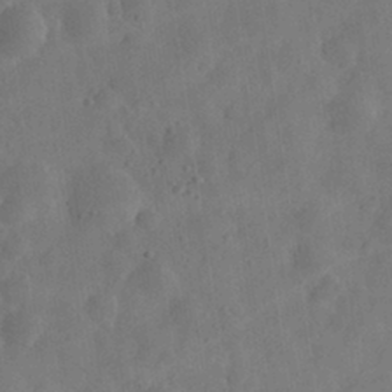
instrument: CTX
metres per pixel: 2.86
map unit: eHh
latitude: 30.4790
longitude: -73.7828
